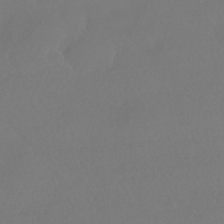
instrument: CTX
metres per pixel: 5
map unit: HNhu
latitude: -42.8030
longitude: 93.5210
